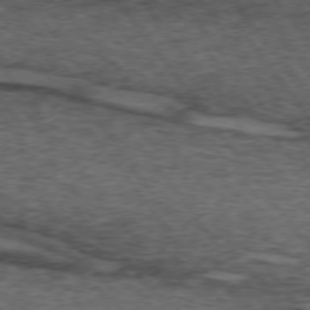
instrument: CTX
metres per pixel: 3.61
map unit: lApd
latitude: 73.4805
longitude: -76.6490
